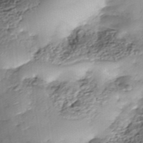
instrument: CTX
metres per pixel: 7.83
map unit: Nhe
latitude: -37.8044
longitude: -148.4412
